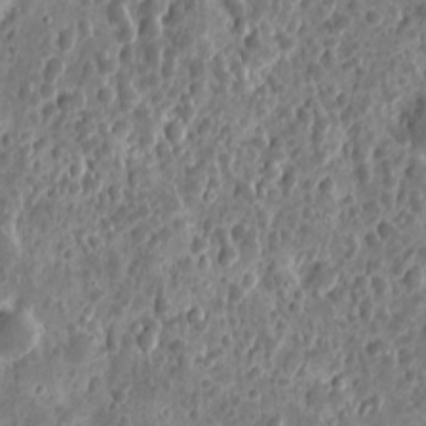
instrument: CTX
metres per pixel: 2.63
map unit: eHh
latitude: 9.4804
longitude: -73.6505
